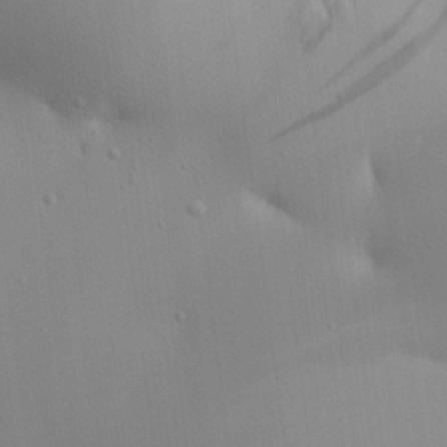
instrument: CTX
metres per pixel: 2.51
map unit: Aa
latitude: 18.4223
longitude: -141.3481
